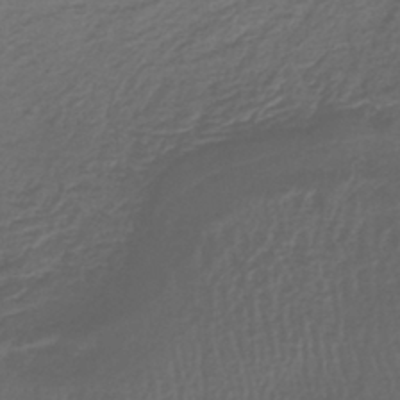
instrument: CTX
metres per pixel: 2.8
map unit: lHb
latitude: -39.5021
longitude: 63.8233
